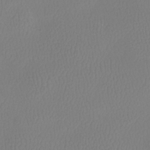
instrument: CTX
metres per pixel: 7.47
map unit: Htu
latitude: -13.3132
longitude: -47.2726
